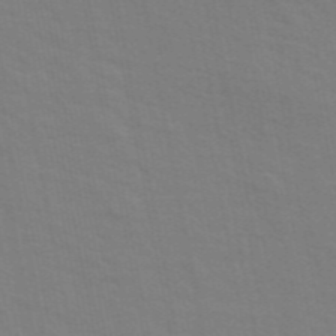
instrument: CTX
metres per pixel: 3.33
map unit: ANa
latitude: 48.1389
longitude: -76.5168
